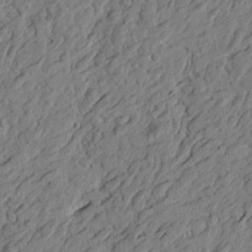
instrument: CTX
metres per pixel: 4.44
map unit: Htu
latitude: -2.7085
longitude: -179.3671
